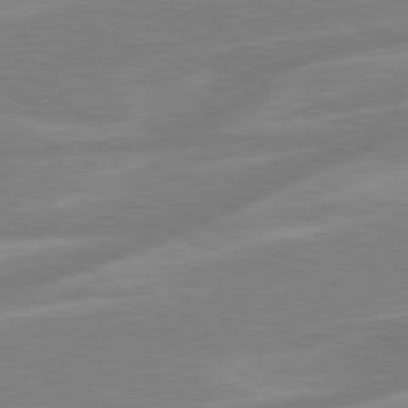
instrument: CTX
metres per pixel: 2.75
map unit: lApd
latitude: 79.4049
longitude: -121.7261
